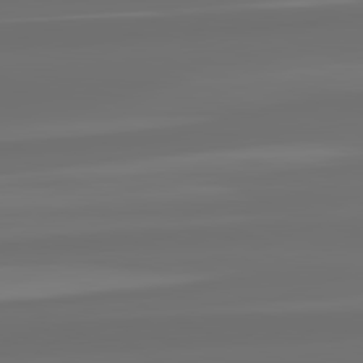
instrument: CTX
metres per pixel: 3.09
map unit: lApd
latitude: 82.3467
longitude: -167.1970
